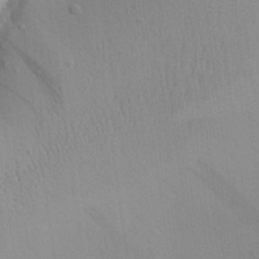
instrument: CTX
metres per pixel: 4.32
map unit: Aa
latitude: 26.6113
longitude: -132.0255
